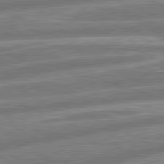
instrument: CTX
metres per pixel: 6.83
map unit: lApd
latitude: 80.9514
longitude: -167.7827
